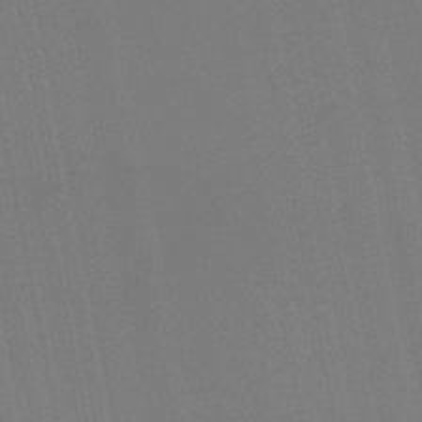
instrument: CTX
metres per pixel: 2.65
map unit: lHb
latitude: -46.7652
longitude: 77.8989
